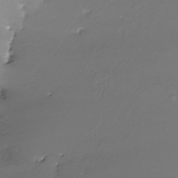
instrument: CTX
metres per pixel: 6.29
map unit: Nhe
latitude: -26.9541
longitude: -109.6505
